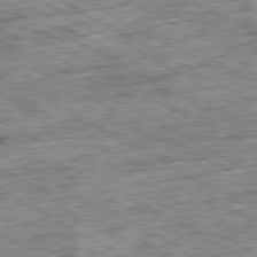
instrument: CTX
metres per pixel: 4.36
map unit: Ap
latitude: -80.6519
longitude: -89.4805
